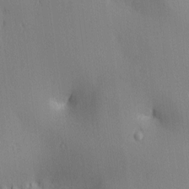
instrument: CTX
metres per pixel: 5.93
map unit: lAa
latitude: 3.0080
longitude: -117.0081
